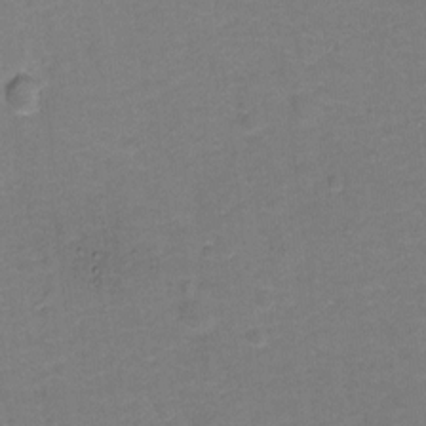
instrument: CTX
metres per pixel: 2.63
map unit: Hto
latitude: -0.4440
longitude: -34.3656
